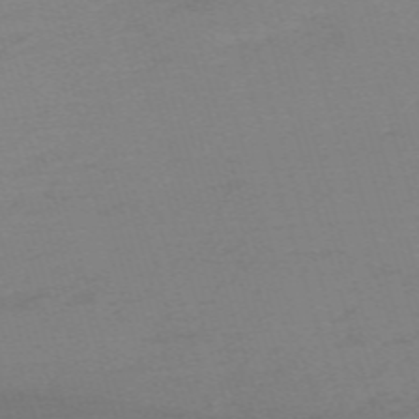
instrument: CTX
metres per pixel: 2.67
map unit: eHh
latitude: -62.3684
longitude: 52.2550
